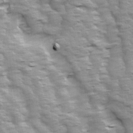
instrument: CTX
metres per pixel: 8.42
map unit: Ave
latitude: 13.9339
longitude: -104.5735
